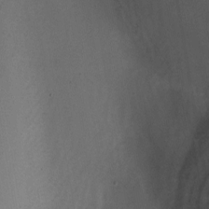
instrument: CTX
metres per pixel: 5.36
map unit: Nhu
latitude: -7.2376
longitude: -50.7624
